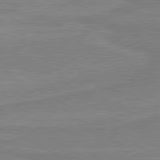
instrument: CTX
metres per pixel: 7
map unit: lApd
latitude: 80.3656
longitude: 168.9541
